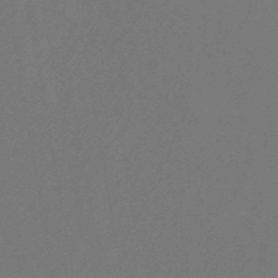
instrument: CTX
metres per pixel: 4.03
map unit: eHb
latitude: -43.8044
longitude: 88.2739
